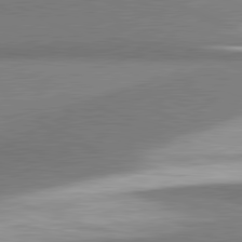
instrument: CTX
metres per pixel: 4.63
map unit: lApd
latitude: 81.4993
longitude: 164.5196
